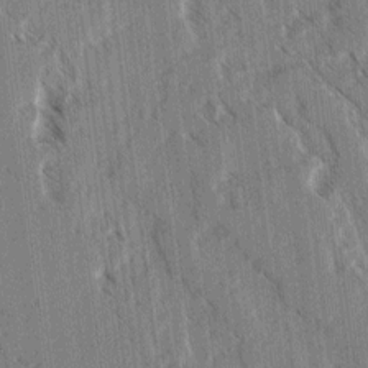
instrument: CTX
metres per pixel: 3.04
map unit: lAvf
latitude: 3.9906
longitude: -105.5938
